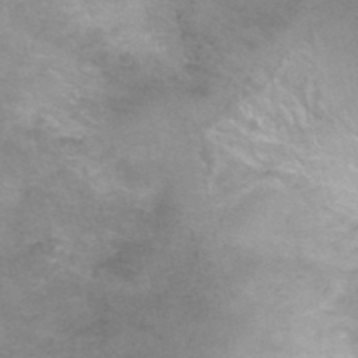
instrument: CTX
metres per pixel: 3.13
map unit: Ht
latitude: 1.2537
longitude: -33.1970
